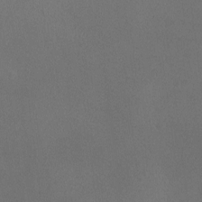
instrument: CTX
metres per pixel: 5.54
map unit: HNhu
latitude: -1.0487
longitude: -0.6112
